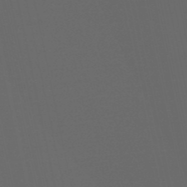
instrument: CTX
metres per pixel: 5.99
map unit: eHb
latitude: -50.8786
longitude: 70.5574
